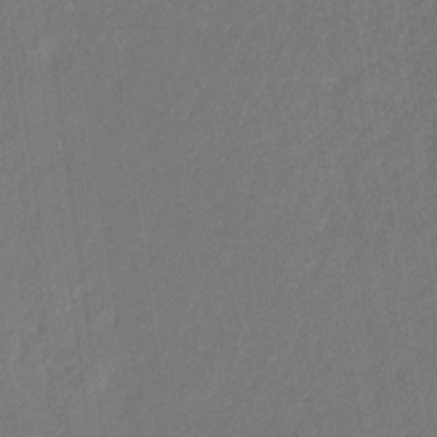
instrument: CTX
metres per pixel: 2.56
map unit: eHb
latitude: -30.8975
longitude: 69.9367
